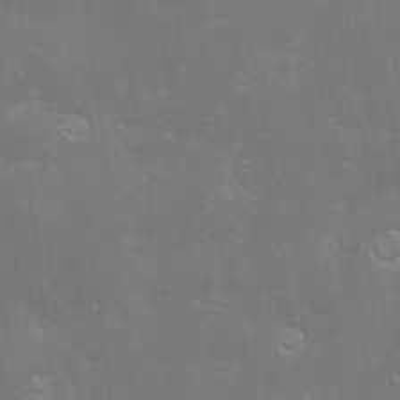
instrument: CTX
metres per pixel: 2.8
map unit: Hve
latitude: -10.6708
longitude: 174.6518
